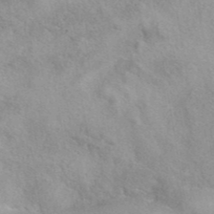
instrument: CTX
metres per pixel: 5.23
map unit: eAb
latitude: 41.8394
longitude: 107.4833
